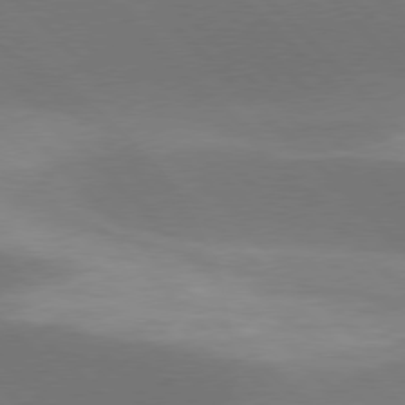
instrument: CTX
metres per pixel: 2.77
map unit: lApd
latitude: 77.3103
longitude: -50.4790
